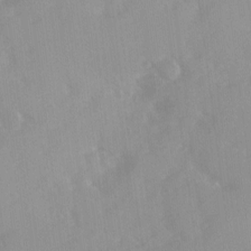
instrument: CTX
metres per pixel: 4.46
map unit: Ave
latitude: 10.8947
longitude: -102.5923
